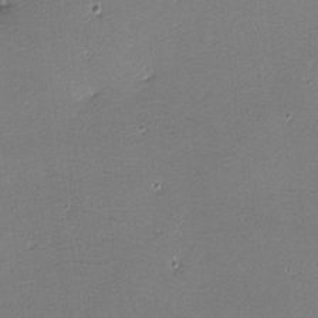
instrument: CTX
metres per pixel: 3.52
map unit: lHvf
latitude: -11.2943
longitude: -103.7072
